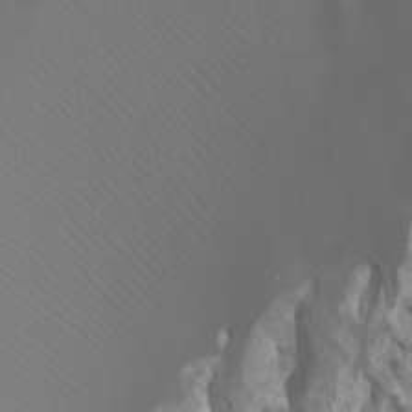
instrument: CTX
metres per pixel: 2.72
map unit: Htu
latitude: -7.2187
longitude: -32.6679
